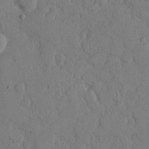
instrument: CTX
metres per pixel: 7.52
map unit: eHh
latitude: 8.7624
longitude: -64.8002
